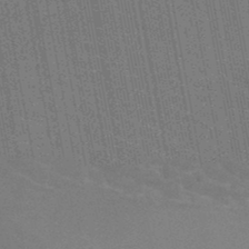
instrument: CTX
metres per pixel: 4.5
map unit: HNb
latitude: -47.6344
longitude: -46.6491
